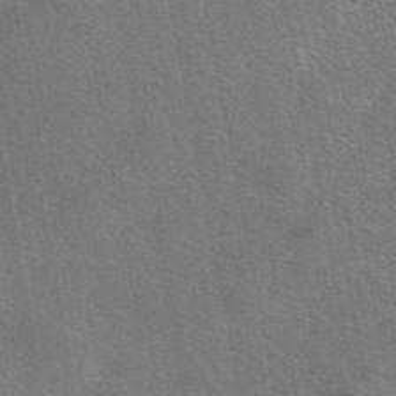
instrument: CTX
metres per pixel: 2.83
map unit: eAb
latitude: 42.4034
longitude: 105.5588
